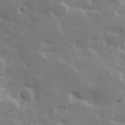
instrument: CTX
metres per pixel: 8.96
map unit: Hve
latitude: 25.2914
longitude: 145.2565
